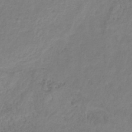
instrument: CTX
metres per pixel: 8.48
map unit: HNb
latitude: -32.7086
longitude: 56.1795
